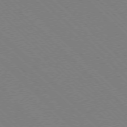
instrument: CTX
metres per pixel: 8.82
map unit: Ap
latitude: -77.2943
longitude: -66.1199
